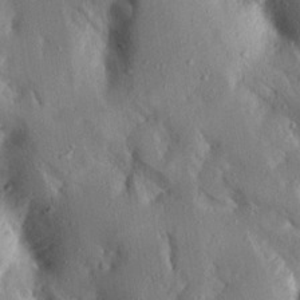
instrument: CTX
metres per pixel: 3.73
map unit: Aa
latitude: 16.3278
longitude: -149.5182
